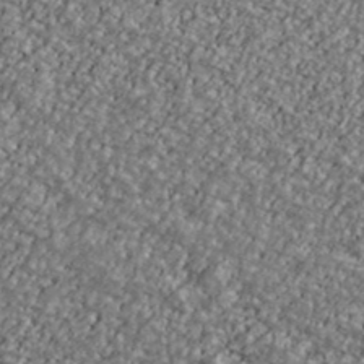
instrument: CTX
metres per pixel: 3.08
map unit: Ave
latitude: 40.6490
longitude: -111.4805
